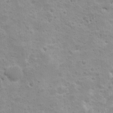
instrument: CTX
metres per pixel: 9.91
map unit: Ave
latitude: 10.2523
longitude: -104.7058
